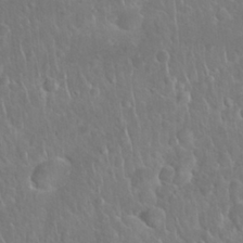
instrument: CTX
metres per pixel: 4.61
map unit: Nhu
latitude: 27.4804
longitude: -62.4601
